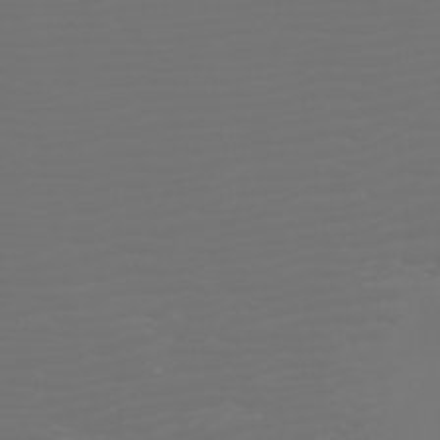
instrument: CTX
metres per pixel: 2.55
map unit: Htu
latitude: -6.1039
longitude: -74.0822
